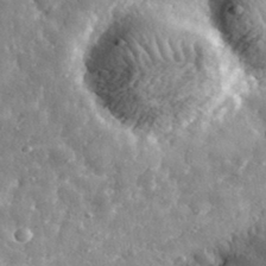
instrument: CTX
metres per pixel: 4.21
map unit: eHh
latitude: 34.5545
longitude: -80.0822
